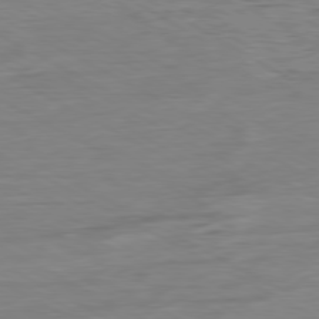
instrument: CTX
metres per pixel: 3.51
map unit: Ap
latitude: -80.4440
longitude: -77.8583
